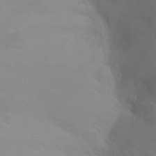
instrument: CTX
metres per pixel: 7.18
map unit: Ht
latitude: -3.4076
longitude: -25.0647
